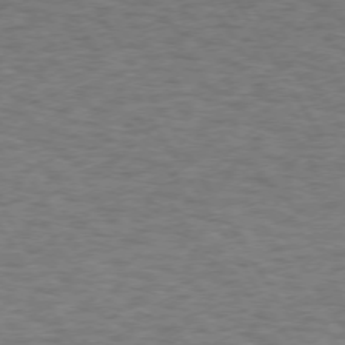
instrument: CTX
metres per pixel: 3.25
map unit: Hpe
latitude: 72.5924
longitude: -129.4804
